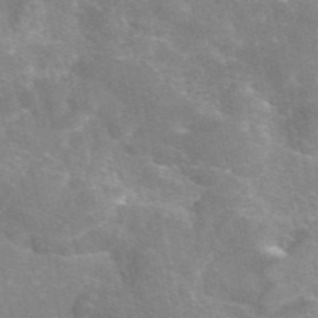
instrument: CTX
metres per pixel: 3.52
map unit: eAb
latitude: 46.1767
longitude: 115.8989
